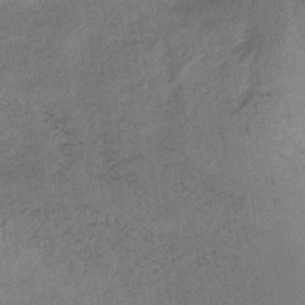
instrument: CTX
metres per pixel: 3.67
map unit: HNb
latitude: -32.4062
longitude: 62.4062
